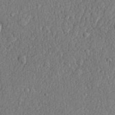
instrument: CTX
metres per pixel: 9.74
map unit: lHvf
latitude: 22.1956
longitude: 142.9730
